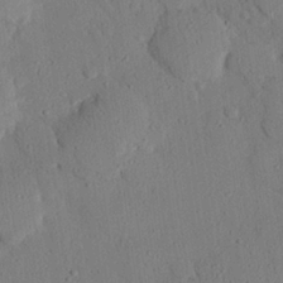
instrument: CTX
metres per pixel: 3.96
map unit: eHh
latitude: 25.6316
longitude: -79.9906
